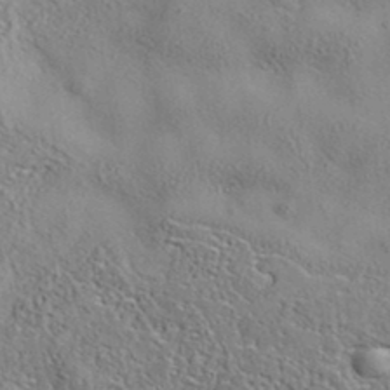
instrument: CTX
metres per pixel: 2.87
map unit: eAb
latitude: 35.6127
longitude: 108.4062
